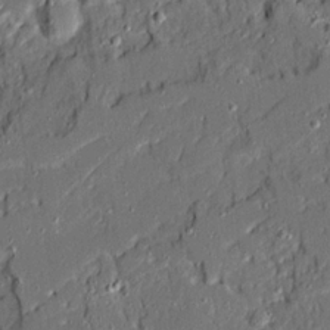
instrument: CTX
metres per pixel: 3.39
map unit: Ave
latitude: 19.9339
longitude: -128.3656
